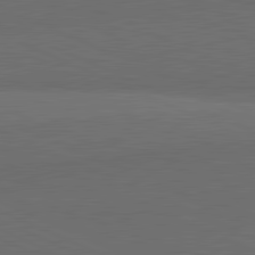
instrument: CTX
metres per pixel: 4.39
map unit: lApd
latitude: 81.9339
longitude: 156.8408
